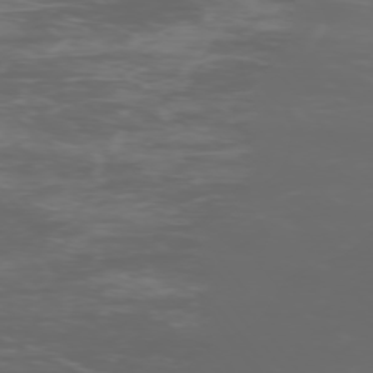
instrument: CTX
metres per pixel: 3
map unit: Ap
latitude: -76.0472
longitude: -75.1214
